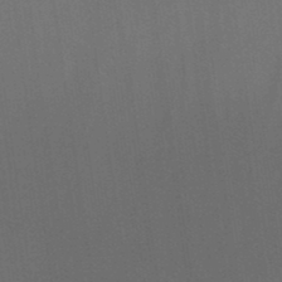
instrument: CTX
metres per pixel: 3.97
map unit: lHb
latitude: -45.0675
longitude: 72.8219
